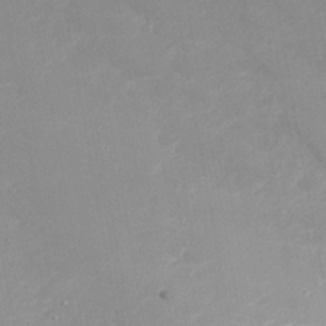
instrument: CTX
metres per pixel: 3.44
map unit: Nhu
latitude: 24.4223
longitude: -62.1389
